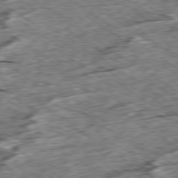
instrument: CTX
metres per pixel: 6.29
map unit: Ap
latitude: -79.7099
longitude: -85.5182
